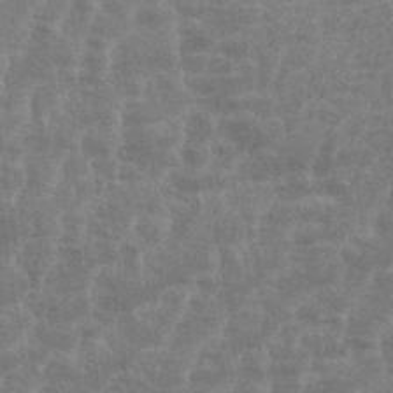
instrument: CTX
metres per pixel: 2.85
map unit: eHh
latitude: 34.9324
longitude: -136.6491
